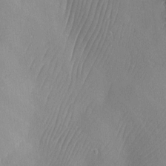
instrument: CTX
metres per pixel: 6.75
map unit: Ave
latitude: -6.5951
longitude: -119.6505
